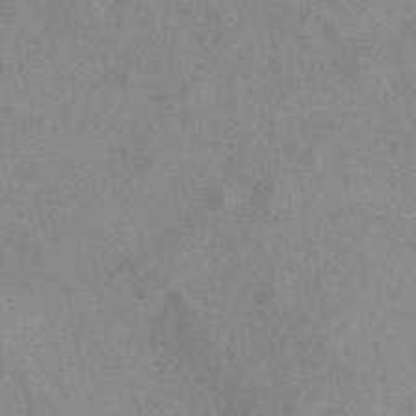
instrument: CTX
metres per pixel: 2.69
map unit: eAb
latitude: 47.1592
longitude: 113.0109
